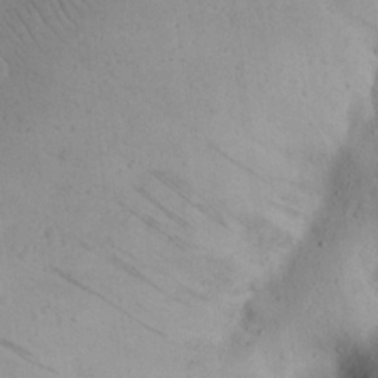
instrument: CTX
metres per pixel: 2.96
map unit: eHh
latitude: 23.8583
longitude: -68.1200
